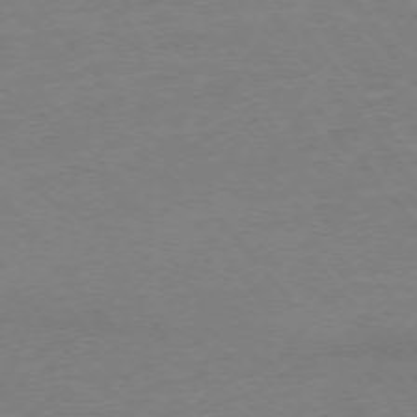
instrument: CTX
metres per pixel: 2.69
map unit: Ap
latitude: -75.2943
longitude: -81.3293
